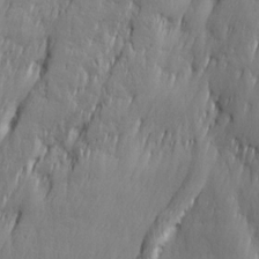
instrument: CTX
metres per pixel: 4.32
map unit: Ave
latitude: 15.1404
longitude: -135.8772
